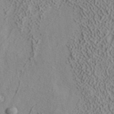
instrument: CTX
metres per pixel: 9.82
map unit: ANa
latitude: 39.4048
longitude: 18.6330
